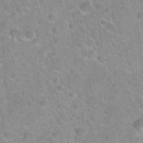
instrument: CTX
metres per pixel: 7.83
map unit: Hto
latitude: 21.6505
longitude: -52.6869
